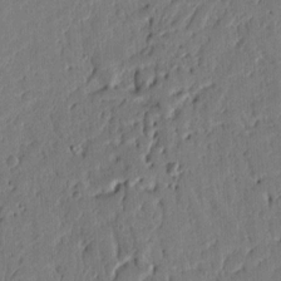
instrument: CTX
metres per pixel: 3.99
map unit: Ht
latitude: 10.4601
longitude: -78.2334
